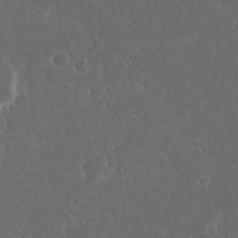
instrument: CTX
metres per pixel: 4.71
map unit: eHh
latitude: 16.8758
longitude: -73.7639
